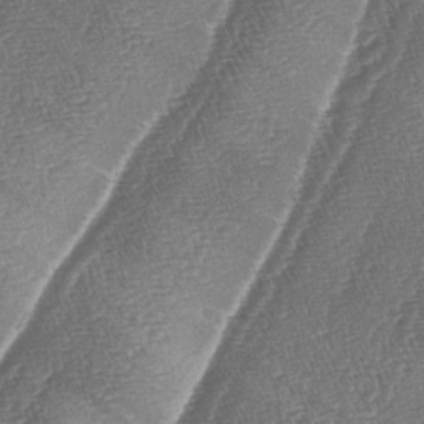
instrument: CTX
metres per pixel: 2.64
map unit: lAa
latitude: -4.8975
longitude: -129.2348
